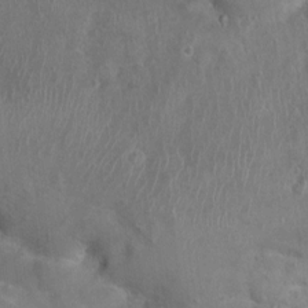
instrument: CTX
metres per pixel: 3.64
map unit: Nhu
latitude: 0.7057
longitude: -15.4616
